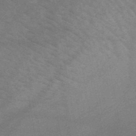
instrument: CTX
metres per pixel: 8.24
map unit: HNb
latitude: -47.1998
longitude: -39.8394
